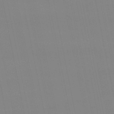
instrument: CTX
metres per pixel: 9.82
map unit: eHb
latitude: -50.3495
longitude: 68.1605
